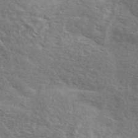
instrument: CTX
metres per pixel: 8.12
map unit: lHvf
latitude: 40.8380
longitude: -90.6302
